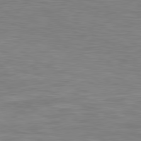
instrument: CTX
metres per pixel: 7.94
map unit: lApd
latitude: 79.6127
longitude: -126.5546
